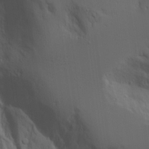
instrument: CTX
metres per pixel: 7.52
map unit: Aa
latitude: 18.2522
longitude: -124.8569
